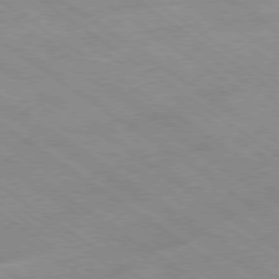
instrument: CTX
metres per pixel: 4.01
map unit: Hpe
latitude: -78.8219
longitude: -21.4427
